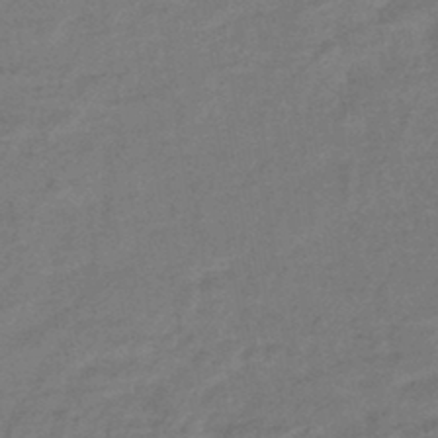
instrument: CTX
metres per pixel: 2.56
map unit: eHb
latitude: -43.0108
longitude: 83.6722
